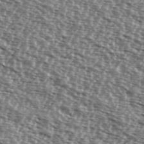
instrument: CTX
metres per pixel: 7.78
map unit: Ave
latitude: 38.2333
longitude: -112.2522
